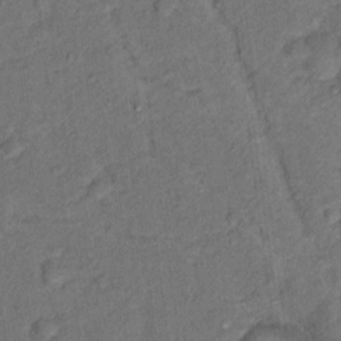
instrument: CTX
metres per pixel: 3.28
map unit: Hto
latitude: 15.8962
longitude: -31.4238
